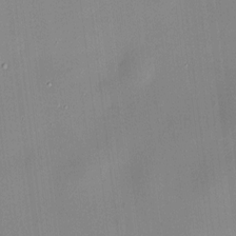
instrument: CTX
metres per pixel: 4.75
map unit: HNhu
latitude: 6.7813
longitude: 8.2361
